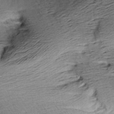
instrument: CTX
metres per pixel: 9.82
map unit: Aa
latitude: 8.9892
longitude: -141.5749
